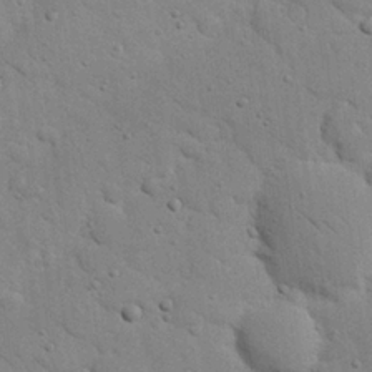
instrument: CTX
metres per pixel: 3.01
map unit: Nhu
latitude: 23.2348
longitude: -74.9325
